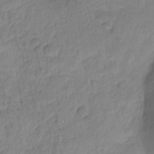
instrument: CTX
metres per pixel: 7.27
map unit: HNhu
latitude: -27.3131
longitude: 73.3887
